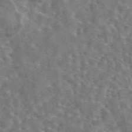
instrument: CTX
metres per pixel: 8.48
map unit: eAb
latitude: 44.7813
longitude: 111.4076
